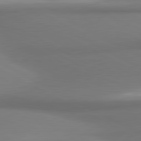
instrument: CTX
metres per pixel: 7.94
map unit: lApd
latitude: 81.1781
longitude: 174.0661
